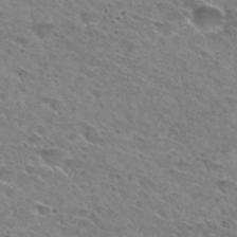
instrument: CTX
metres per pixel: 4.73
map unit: Hto
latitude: 31.6127
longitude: -45.8394
